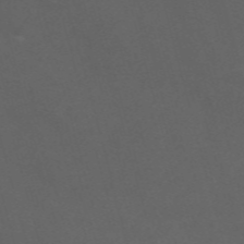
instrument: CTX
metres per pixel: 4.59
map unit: Nve
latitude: -58.5573
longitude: 59.3887
